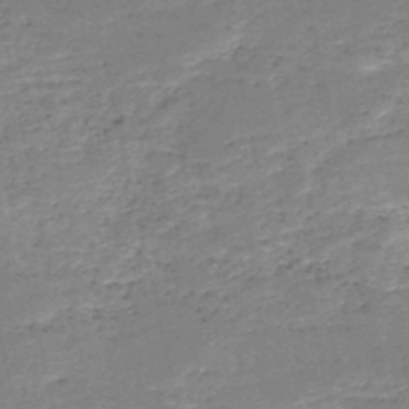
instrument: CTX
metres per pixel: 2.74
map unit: HNb
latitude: -50.4062
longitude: -41.0836
